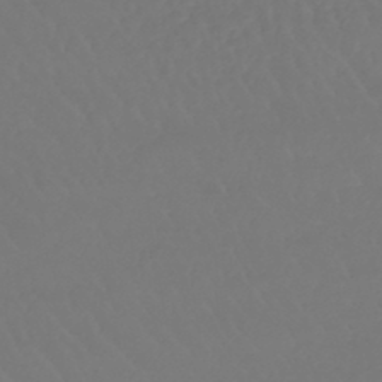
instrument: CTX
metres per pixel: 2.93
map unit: lHb
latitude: -43.0108
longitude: 66.9731
